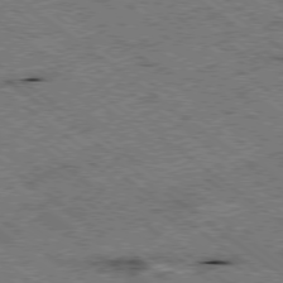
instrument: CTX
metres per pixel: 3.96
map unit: Ap
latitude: -78.8030
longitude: -50.5356
